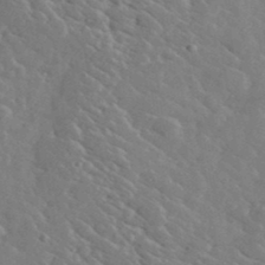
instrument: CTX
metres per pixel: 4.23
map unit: lHvf
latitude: 36.9892
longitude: -89.7072
